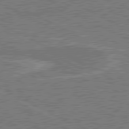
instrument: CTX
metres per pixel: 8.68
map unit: lApd
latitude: 80.7813
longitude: 118.0283
